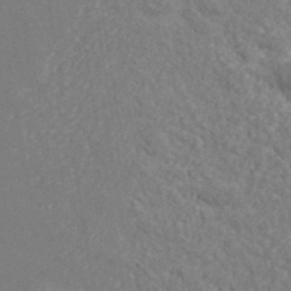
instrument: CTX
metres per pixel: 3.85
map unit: ANa
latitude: 41.7827
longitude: 29.1242
